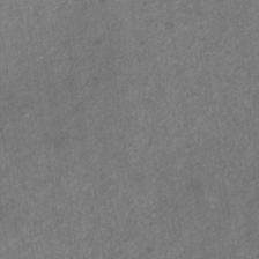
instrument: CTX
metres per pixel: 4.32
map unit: eHb
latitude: -30.0850
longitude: 69.2564
